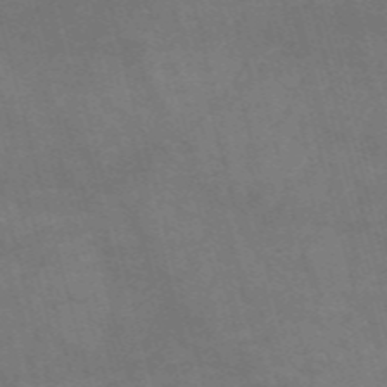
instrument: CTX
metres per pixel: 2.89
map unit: Nve
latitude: -58.7085
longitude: 66.6518
